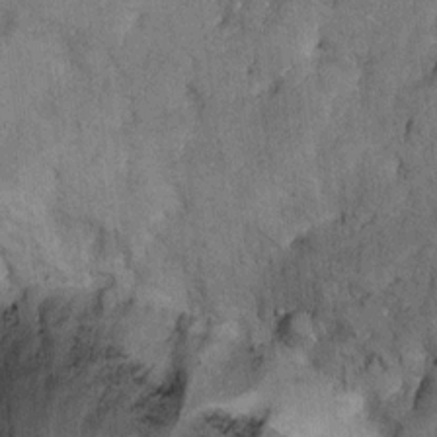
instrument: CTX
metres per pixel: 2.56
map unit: Nhu
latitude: 5.6127
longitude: -23.6127
